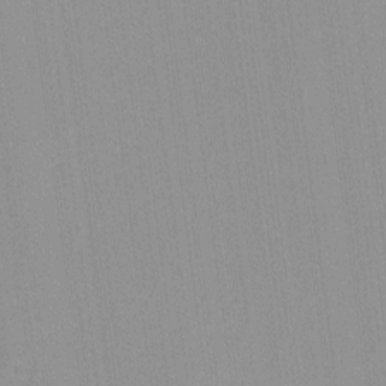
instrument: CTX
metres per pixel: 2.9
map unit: lHvf
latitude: -13.3132
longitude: -103.3292
